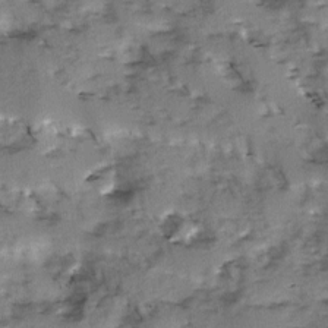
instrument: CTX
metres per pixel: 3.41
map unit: Ave
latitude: 1.1214
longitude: -110.1767
